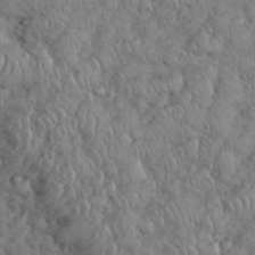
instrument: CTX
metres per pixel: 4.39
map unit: eHh
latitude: 36.0255
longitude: -64.0633
